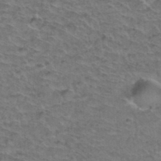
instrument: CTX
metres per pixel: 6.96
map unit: Hto
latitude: 37.6694
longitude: -46.1767
